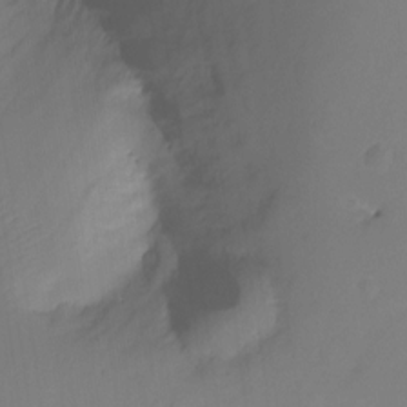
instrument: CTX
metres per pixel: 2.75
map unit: Ht
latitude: -14.3873
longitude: -51.9339
